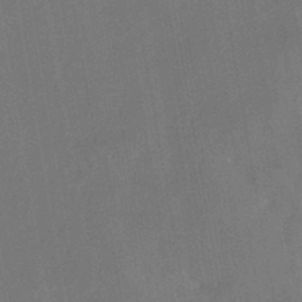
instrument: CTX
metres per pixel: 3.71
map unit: HNhu
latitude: -43.0864
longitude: 91.8612
